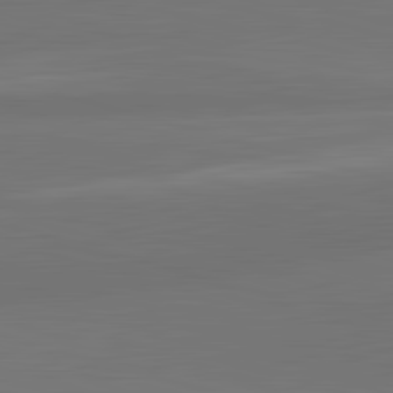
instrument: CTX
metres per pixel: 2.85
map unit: lApd
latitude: 83.4993
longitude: -132.4979
